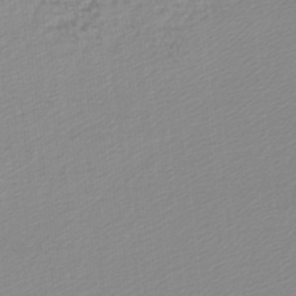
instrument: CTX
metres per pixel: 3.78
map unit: lHb
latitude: -45.8989
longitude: 65.3321
